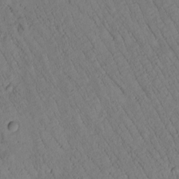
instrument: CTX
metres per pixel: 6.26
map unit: Htu
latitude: 0.8758
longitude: 175.7855
